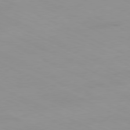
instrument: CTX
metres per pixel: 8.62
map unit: Ap
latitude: -81.1242
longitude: -93.9717
